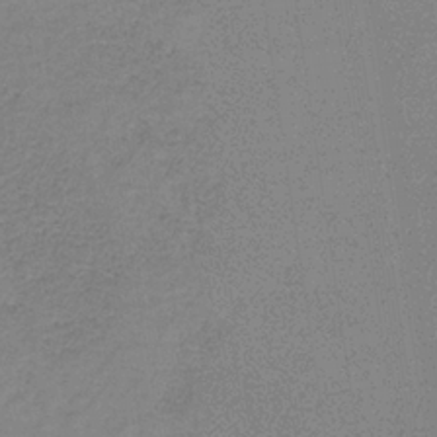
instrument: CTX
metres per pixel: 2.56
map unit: HNb
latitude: -34.7841
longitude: 52.6707
